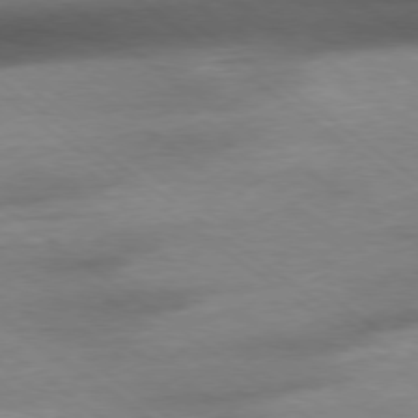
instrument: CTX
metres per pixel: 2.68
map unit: Ap
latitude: -78.8408
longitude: -91.5182
